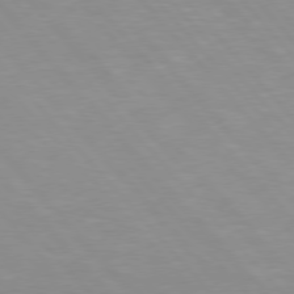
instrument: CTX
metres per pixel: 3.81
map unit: Hpe
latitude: 76.1200
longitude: -155.3482
